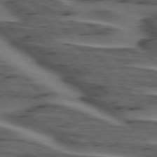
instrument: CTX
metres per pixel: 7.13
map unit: lApd
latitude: 75.3104
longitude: -71.1781
